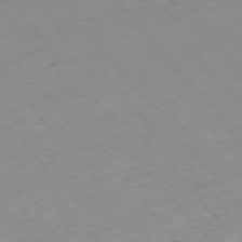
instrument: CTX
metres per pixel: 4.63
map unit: Hpe
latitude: -76.2362
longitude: -17.9528
